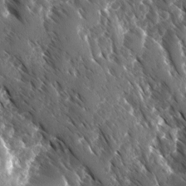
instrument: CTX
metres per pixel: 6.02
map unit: Ave
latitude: -10.6330
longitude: -118.9702
